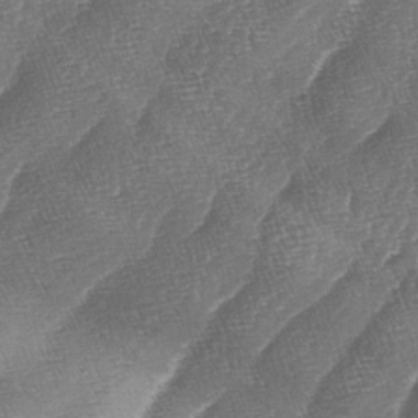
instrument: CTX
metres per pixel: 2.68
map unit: lAa
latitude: -4.9163
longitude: -129.1025
